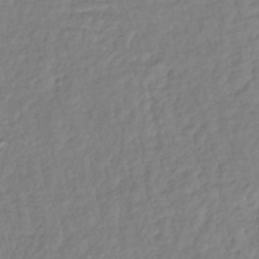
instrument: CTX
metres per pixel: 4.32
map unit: lHb
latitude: -37.4265
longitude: 69.9556
